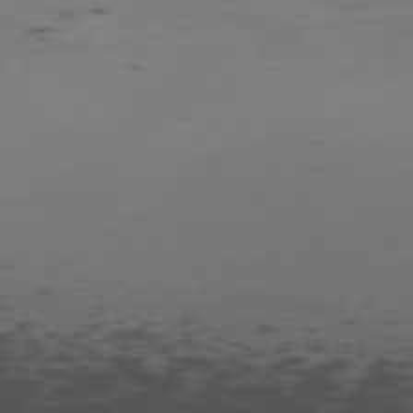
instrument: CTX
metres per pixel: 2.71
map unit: Ap
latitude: -76.4440
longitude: -66.9513
